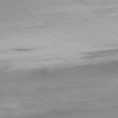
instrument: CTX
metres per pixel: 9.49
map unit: Ap
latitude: -80.9731
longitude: -70.1011
